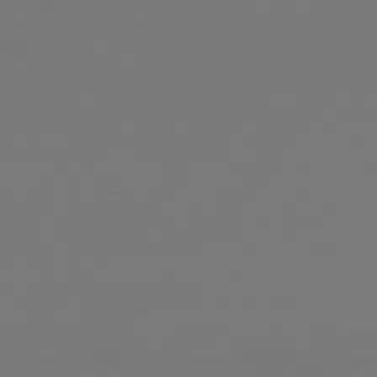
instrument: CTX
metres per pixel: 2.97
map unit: Hpe
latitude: 76.2144
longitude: -137.9339
